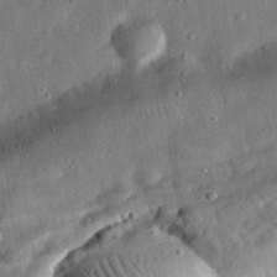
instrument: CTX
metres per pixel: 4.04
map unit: eHh
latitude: 31.7828
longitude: -76.8758
